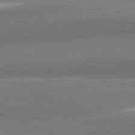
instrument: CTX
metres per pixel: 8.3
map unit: lApd
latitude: 82.3278
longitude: 160.3306
